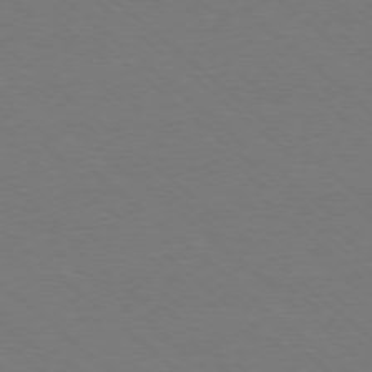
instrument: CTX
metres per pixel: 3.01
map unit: Ap
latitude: -78.3117
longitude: -84.2523
